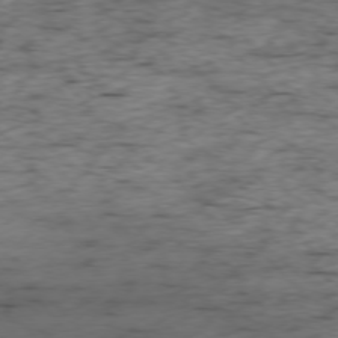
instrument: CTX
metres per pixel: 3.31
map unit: Ap
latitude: -76.6141
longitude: -91.4615
